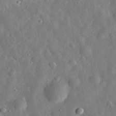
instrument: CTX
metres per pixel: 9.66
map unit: eHh
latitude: 31.5183
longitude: -77.2915
